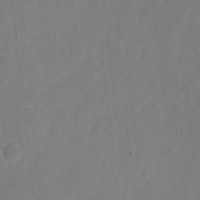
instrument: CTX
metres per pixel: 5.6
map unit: eHh
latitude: 9.4615
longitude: -67.6316
